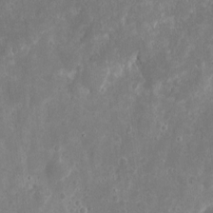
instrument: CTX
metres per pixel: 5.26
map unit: eHh
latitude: 9.0081
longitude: -71.9150
